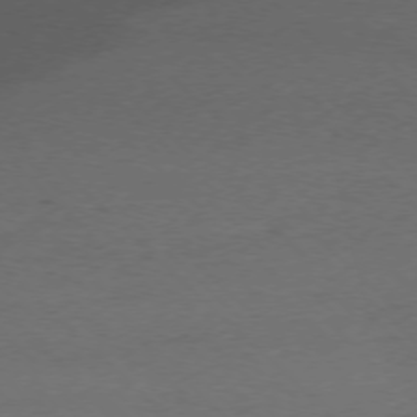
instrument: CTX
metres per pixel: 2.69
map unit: Ap
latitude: -76.7463
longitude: -70.7057
